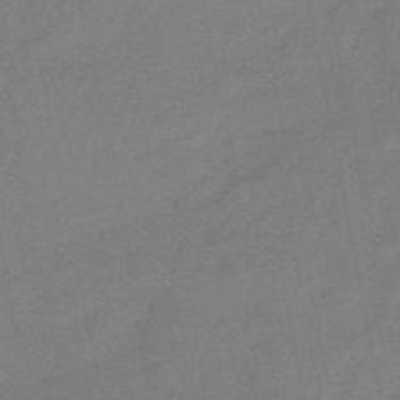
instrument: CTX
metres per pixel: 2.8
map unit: eHb
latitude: -48.6141
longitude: 86.2928
